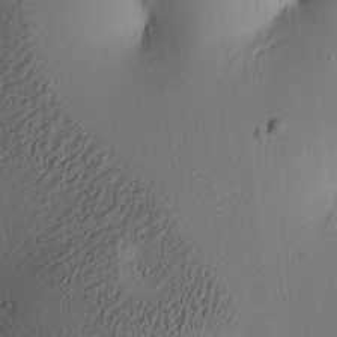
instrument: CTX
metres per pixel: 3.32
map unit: lAa
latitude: 5.9528
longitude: -113.9717
